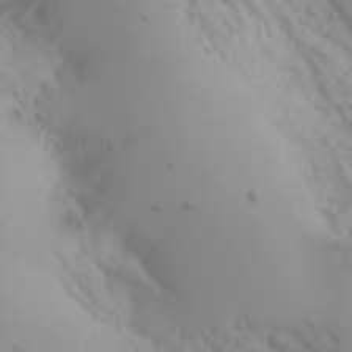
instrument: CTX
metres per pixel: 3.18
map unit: Aa
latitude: -3.6154
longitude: -71.0080
